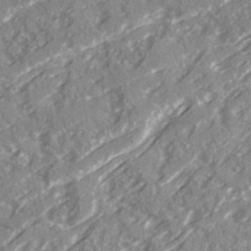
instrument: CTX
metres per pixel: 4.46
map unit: Ave
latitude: 20.5546
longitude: -130.8947
